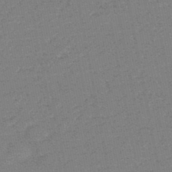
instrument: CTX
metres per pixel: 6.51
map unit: HNb
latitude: -48.1606
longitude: 57.3698
